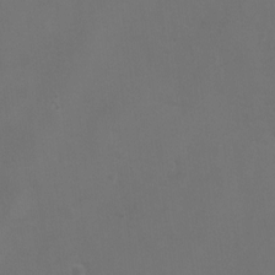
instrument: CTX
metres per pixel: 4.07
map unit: Ht
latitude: 0.9324
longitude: -21.6127
